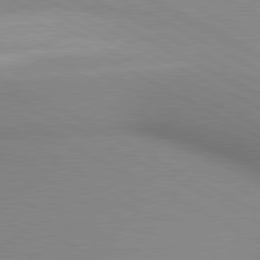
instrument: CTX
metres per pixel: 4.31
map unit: lApd
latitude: 80.4223
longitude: 134.7274
